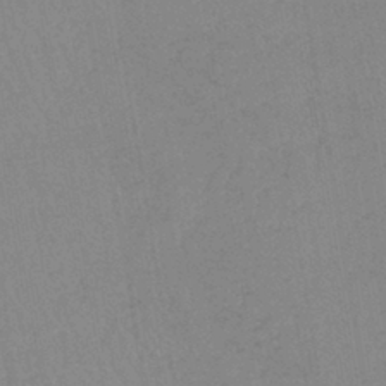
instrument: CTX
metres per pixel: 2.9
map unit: lHb
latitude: -40.1983
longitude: 67.6344
